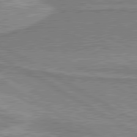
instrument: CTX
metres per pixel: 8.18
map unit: lApd
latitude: 80.7057
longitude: 143.1053
